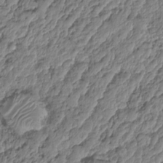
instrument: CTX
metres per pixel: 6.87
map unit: HNhu
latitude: -24.8597
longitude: 50.6896
